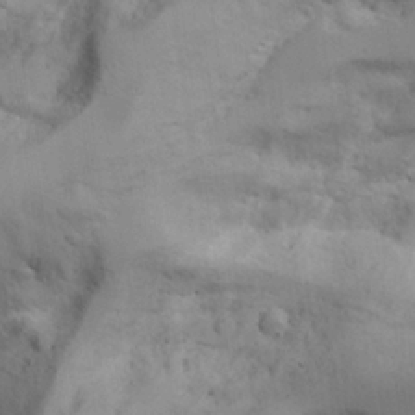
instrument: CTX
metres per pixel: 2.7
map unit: Aa
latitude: 25.3481
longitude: -132.0633
